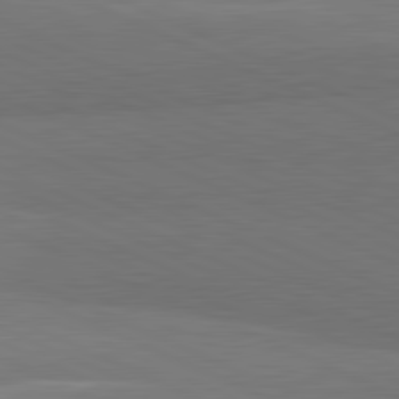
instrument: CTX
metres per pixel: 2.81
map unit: lApd
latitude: 81.8394
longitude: 156.6140
